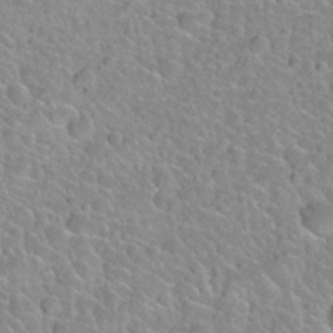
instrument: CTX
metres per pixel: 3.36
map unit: Nhu
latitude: 28.0444
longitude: -52.5168
